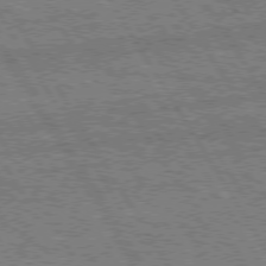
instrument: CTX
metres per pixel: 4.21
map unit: Hpe
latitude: 74.8947
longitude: -154.6679
